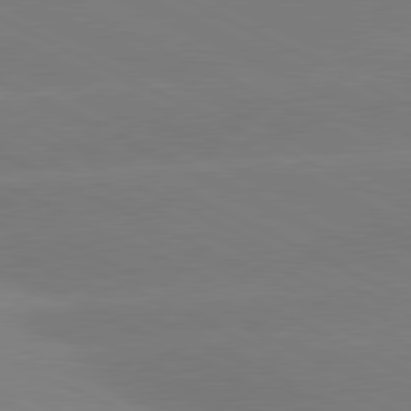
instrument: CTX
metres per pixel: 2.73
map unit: lApd
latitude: 81.1214
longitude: -151.3859
